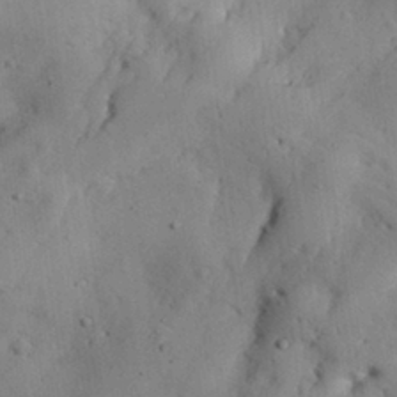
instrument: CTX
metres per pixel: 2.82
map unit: Nhu
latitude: 27.1403
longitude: -72.2523
